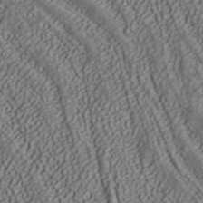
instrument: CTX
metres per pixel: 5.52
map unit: ANa
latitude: 39.9528
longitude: 35.0486
